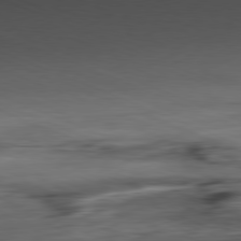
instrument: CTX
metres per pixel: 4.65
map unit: Ap
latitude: -81.4266
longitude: -80.9703
